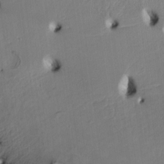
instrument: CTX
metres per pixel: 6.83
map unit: HNhu
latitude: 4.0822
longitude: -5.2915
